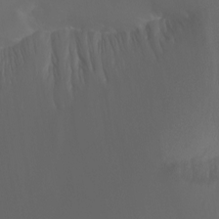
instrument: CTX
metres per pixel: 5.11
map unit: Nhu
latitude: -7.9367
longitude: -71.3104
